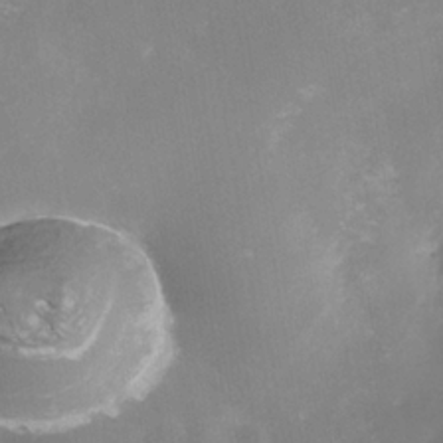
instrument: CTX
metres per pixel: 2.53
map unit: Nhe
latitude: -37.8800
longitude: -112.3845
